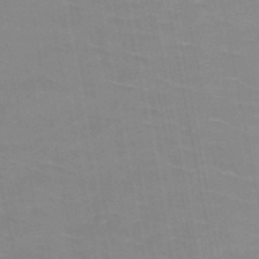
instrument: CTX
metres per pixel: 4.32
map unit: HNb
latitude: -48.6330
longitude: -47.8395
